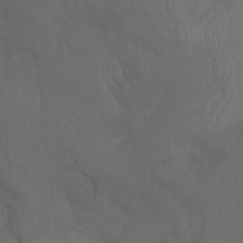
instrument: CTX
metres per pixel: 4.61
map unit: Aa
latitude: -7.5777
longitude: -80.1767
